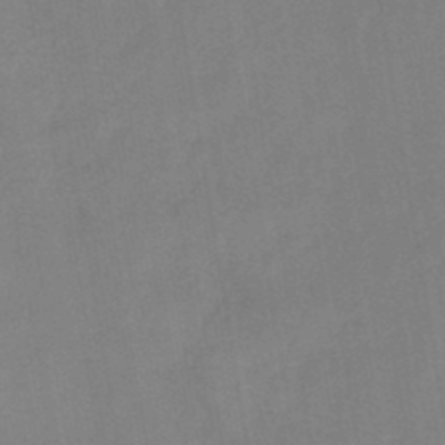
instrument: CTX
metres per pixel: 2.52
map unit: HNb
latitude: -44.8030
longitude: -38.3089
